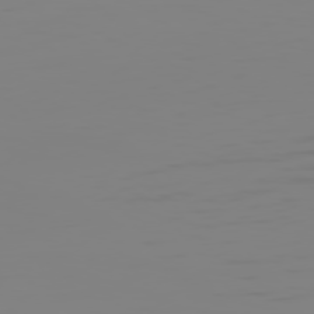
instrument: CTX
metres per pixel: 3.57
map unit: Hpe
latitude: 75.1970
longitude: -128.6301
